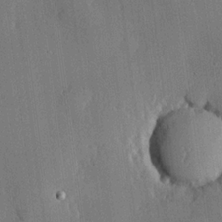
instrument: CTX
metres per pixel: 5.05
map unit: lHvf
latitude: 20.4223
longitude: 144.0850
